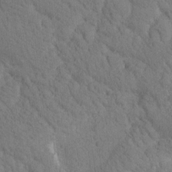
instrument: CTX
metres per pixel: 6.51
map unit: Htu
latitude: -0.5385
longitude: 174.6329
